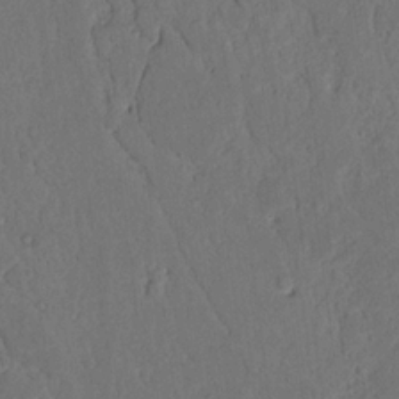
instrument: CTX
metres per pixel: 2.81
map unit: Nhu
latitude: 20.6302
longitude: -75.4426
